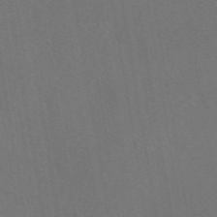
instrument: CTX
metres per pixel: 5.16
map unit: eAb
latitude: 46.5924
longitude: 109.3132
